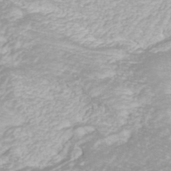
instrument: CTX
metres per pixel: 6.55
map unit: ANa
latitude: 41.7449
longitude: 27.3320
